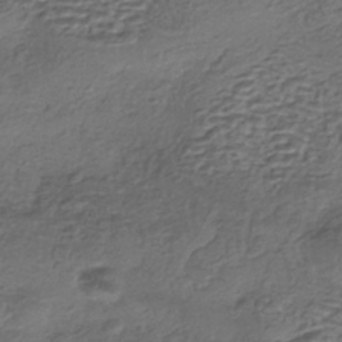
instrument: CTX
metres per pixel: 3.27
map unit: eHh
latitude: -42.7274
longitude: 117.6343
